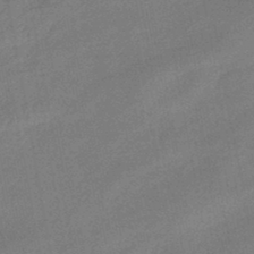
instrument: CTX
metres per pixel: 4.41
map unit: eHb
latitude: -42.4062
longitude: 83.1242
